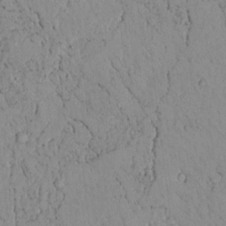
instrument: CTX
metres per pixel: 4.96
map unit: lAvf
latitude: 8.9892
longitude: 168.8030
